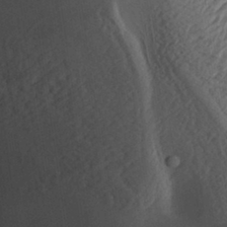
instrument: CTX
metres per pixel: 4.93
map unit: Aa
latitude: 30.8758
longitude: -133.0458
